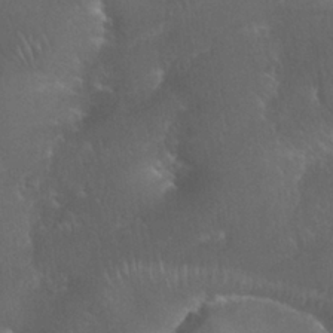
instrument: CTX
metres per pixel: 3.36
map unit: Nhu
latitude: 28.4601
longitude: -66.3278
